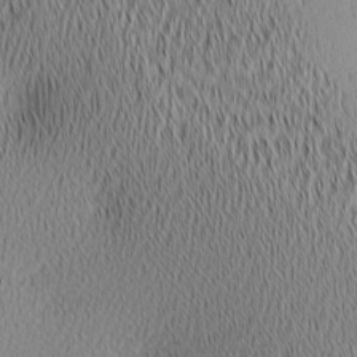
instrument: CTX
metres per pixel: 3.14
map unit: lAa
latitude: 1.1781
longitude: -116.1578
